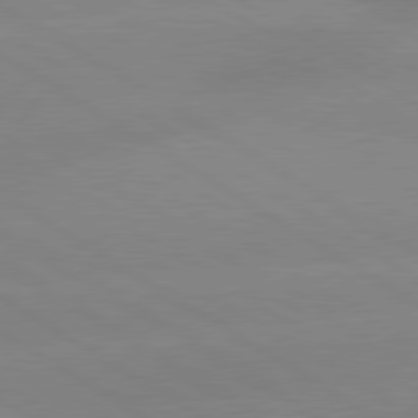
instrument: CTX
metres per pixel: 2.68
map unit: lApd
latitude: 80.1956
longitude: -152.0822
